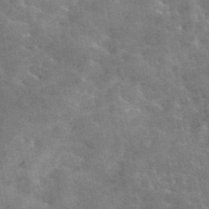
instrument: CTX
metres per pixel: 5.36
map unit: eAb
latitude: 44.9325
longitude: 125.1242
